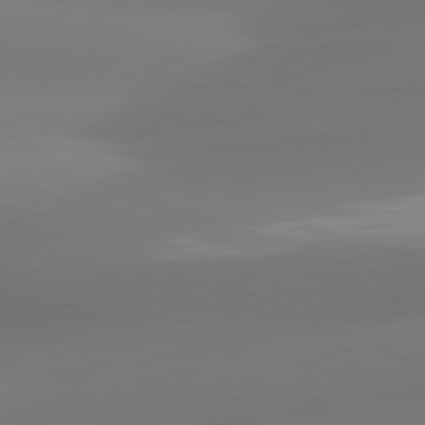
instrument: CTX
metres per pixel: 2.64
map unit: lApd
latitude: 81.2915
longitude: -160.9891
